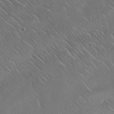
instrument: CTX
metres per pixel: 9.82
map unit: lHvf
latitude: 37.0459
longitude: -91.6316
